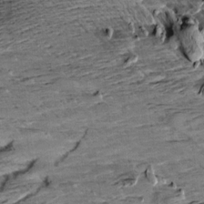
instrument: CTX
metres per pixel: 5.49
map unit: Aa
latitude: 10.3656
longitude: -141.4615
